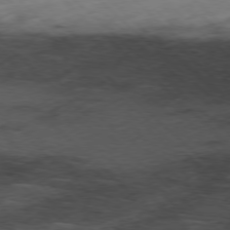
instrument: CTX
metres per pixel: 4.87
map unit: Ap
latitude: -77.9178
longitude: -60.6679
